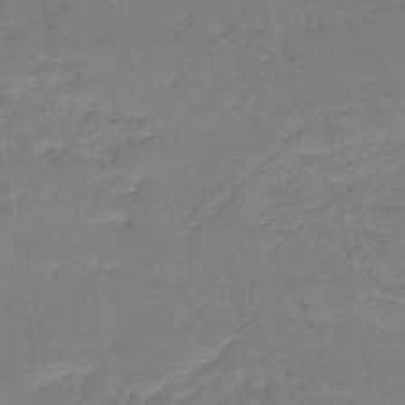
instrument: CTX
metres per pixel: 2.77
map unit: HNb
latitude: -50.4818
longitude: -52.8947
